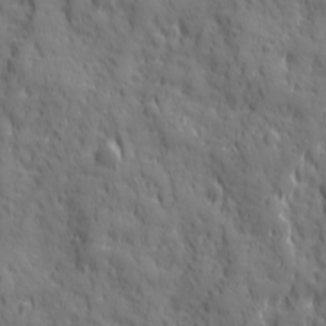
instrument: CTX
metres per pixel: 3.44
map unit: Ave
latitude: 19.6882
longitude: -132.9325
